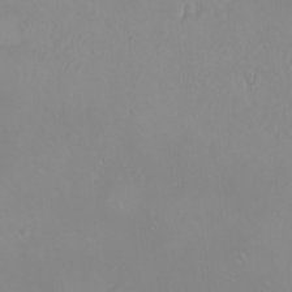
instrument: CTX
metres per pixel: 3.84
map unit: eHh
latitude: -9.9745
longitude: -68.1955
